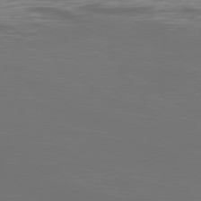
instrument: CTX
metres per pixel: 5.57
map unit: Ap
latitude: -80.1039
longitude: -58.3656
